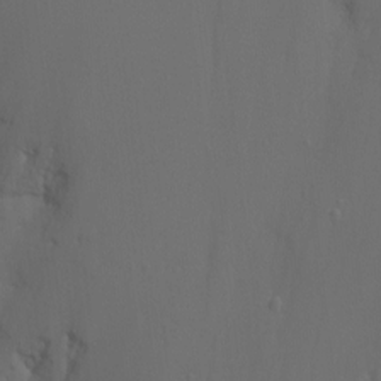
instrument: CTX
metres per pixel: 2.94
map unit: Ht
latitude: -12.3873
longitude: -44.6112
